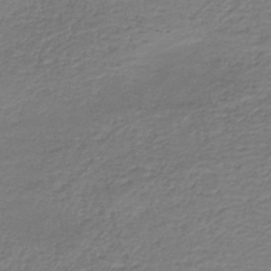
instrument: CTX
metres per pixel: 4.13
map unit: HNb
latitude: -42.3306
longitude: 50.5385
